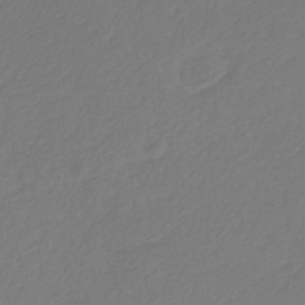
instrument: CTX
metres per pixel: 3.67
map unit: eHb
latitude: -30.1228
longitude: 63.5399
